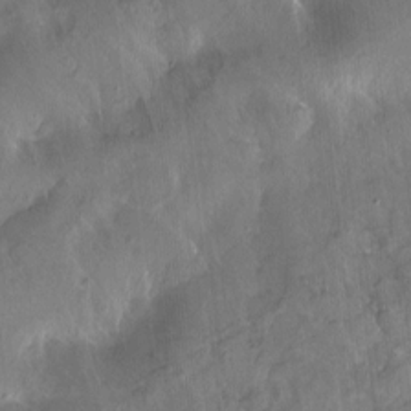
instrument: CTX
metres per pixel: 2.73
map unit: Hto
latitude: -13.3321
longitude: -41.9528
